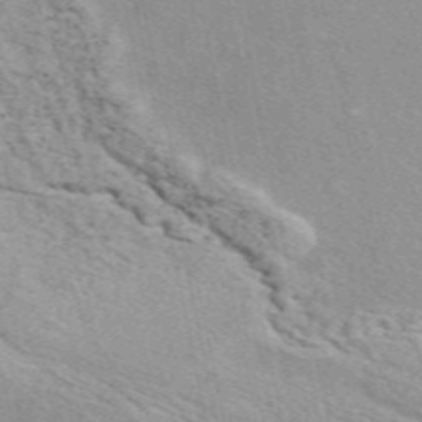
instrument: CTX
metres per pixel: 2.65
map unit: ANa
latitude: 50.1011
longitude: -74.8002
